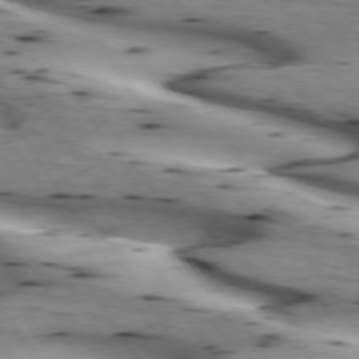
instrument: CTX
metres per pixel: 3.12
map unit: lApd
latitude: 73.1026
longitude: -53.3860
